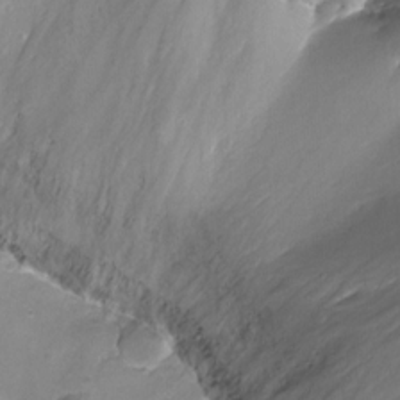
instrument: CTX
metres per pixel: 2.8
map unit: Nhu
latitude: -8.9919
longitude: -43.9150
